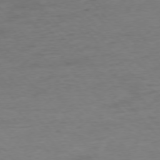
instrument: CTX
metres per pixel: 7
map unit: Ap
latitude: -76.3873
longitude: -83.8583
